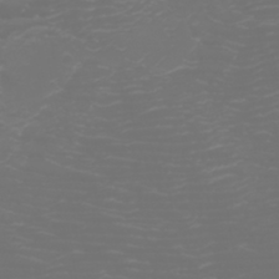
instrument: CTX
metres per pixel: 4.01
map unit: Htu
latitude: -6.2361
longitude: -74.0633
